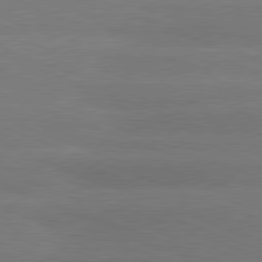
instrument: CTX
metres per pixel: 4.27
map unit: lApd
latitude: 80.9325
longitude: -131.9717
